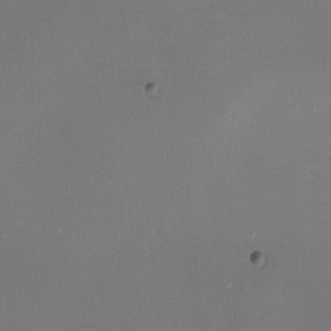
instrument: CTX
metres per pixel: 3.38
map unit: eHh
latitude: -4.8975
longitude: -78.7247
